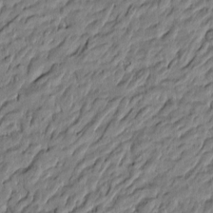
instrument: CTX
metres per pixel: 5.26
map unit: Htu
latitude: -6.5573
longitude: 177.7478
